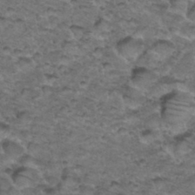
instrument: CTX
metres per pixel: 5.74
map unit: Hto
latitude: 36.2901
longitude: -48.3089
